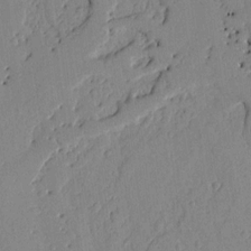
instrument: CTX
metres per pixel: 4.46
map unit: Ht
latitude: 9.7828
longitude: -78.6302
